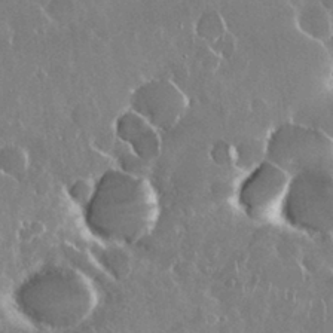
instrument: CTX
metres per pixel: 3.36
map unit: Nhu
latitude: 29.0458
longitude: -62.2712
